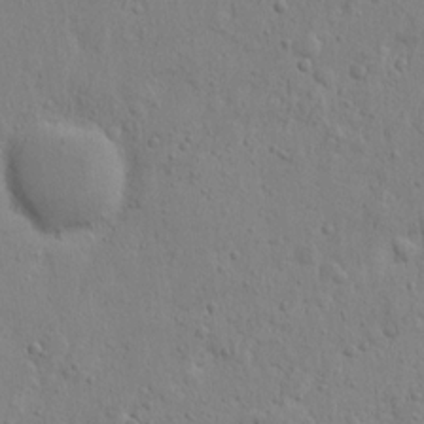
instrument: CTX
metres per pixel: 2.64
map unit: Nhu
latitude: 15.6883
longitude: -74.9514
